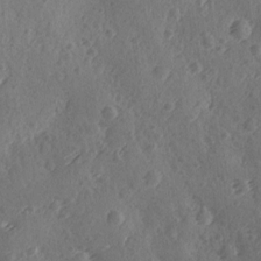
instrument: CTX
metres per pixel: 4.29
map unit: Ave
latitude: -9.3698
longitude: -118.6868
